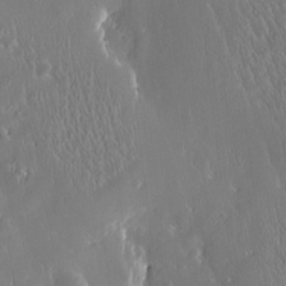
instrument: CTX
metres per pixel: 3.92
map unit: Htu
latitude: -4.3684
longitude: 174.2550
